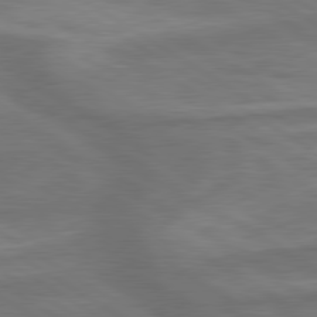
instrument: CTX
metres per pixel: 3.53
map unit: lApd
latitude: 79.8773
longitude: -172.4412
